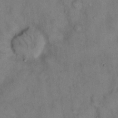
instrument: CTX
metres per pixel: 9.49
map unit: eHh
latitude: 14.5546
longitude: -62.2901
